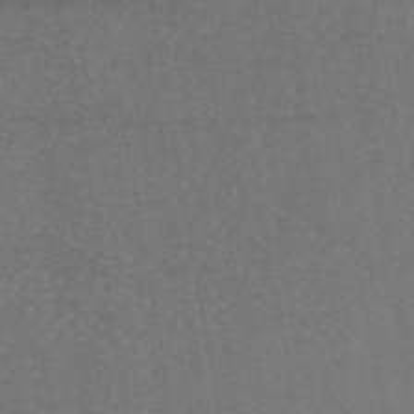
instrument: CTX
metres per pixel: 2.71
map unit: eAb
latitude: 45.8772
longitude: 109.1620
